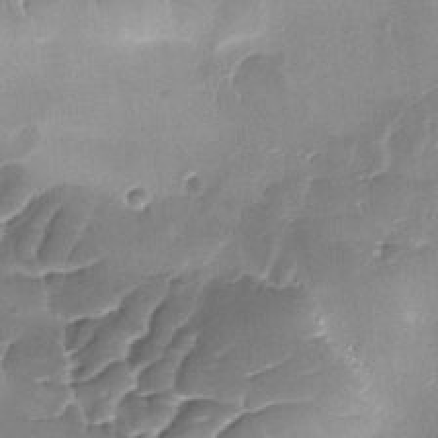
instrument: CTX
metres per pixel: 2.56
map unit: Ave
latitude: -9.5399
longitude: -122.5357
